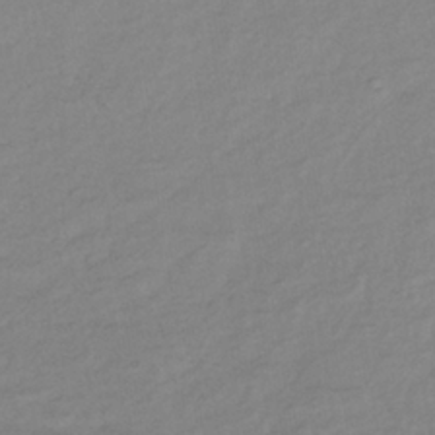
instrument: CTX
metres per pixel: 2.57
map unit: lHb
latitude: -37.4643
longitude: 70.5196
